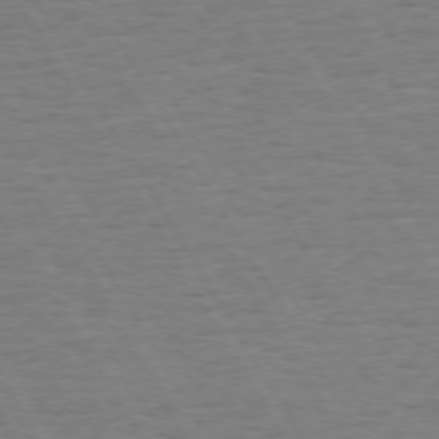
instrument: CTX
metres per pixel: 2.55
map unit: Hpe
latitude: 72.6869
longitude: -123.1781
